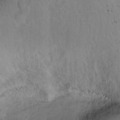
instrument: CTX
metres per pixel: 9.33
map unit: Ht
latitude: -15.8990
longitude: -40.8569
